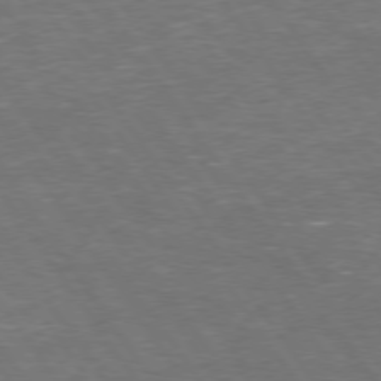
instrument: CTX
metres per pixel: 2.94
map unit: Hpe
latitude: 73.9528
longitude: -125.3292
